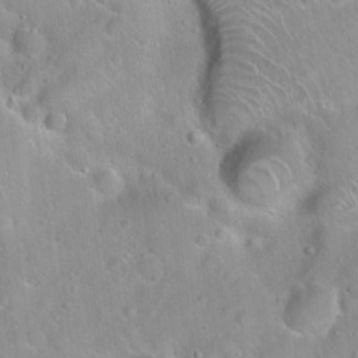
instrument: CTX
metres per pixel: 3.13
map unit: Hto
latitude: 20.5735
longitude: -53.3104
